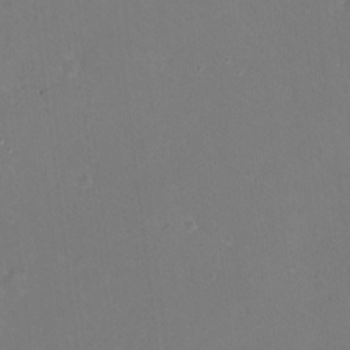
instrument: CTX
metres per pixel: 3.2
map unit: eHh
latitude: -10.9731
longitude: -64.8758
